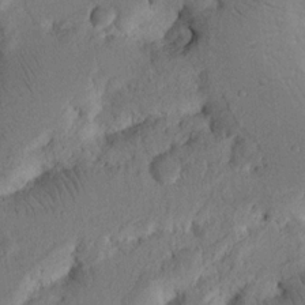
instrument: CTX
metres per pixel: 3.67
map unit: Nhu
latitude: 16.4979
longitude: -75.1970
